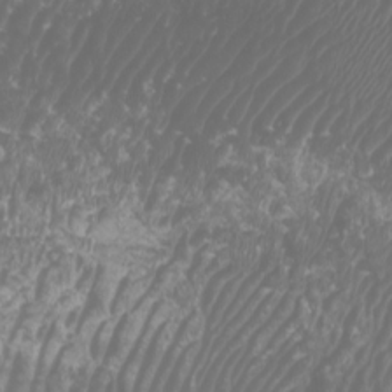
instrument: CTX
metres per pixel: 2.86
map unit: Htu
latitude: -7.0864
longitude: -74.1011
